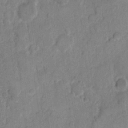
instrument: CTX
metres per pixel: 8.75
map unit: eHh
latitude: 10.5924
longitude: -64.7246
